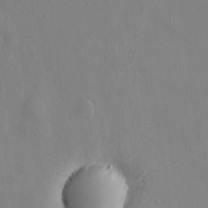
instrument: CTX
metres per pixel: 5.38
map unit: HNhu
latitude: 6.5735
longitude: -4.6113
